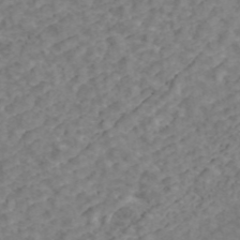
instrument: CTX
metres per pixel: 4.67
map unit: ANa
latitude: 43.9906
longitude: 28.7652
